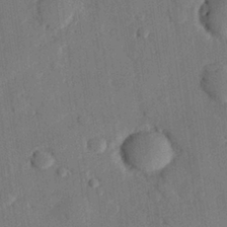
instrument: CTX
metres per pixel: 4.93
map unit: eHh
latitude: 26.8947
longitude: -81.5560
